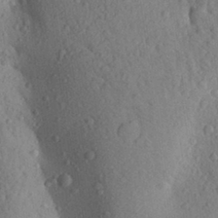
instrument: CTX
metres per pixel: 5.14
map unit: Aa
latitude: 29.0269
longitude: -148.0822
